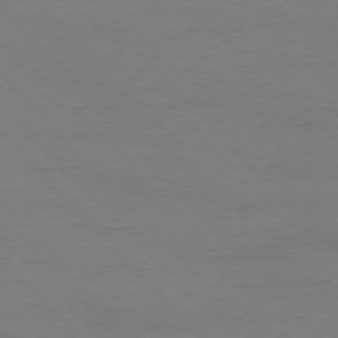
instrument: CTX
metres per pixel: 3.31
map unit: Ap
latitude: -77.3132
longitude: -87.8583
